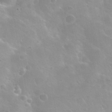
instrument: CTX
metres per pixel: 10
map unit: Nhu
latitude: 30.5168
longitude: -54.7813
